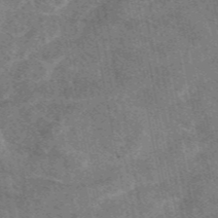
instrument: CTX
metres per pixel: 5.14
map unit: eAb
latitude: 48.1767
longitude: 121.9178
